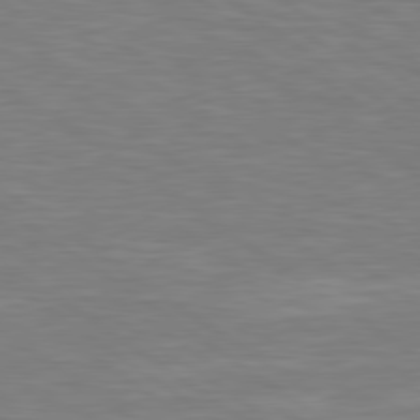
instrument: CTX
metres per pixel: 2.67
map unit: Hpe
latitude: 79.3860
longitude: -127.0837
